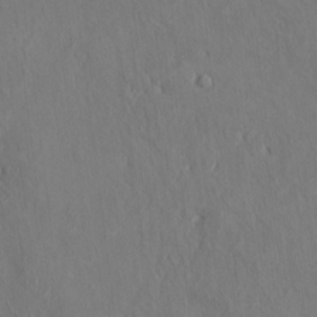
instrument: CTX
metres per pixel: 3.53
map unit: HNhu
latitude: 4.5924
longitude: -4.4034
